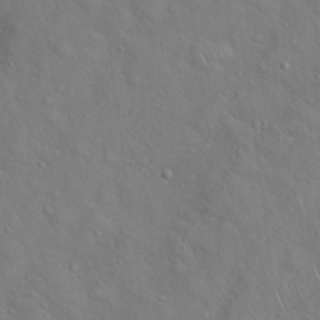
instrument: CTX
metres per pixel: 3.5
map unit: Hto
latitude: 18.6490
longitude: -53.2348
